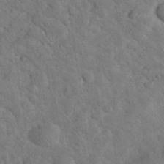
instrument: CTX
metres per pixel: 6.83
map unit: eHh
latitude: 36.9892
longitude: -66.7813
